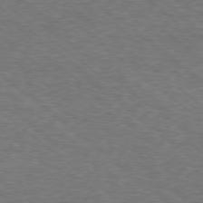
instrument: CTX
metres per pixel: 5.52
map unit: Hpe
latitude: -78.6518
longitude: 18.0283
